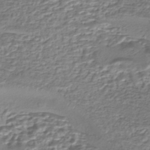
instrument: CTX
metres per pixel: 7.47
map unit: eHh
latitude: -43.4643
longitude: 121.2376
